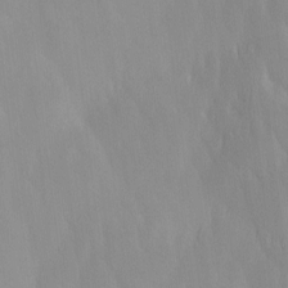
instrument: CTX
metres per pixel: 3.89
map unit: Ave
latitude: 12.9136
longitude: -105.4994
